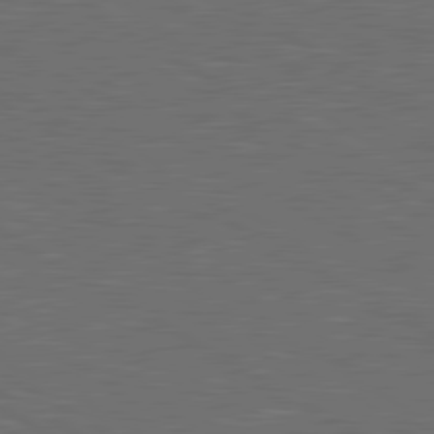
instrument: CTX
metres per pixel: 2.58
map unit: lApd
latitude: 80.4979
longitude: 117.5777
